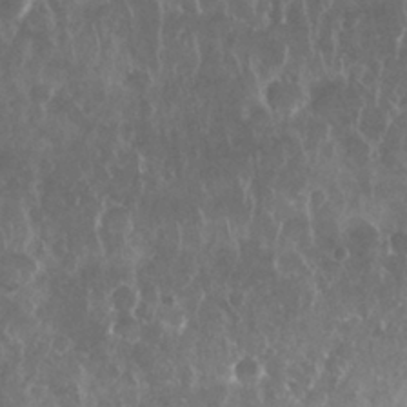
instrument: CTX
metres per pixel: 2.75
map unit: Nhu
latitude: 28.9136
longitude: -63.4049
